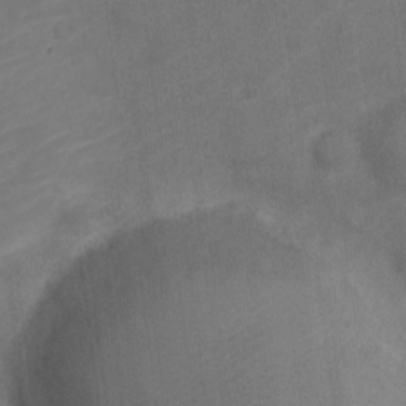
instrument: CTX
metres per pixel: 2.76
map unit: Nve
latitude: -19.7289
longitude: 108.2739
